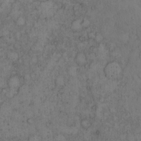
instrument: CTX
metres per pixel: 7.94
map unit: Hto
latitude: 9.0459
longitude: -58.0633
